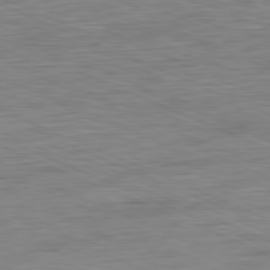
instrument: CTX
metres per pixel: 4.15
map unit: Ap
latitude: -81.6911
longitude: -60.1389
